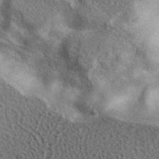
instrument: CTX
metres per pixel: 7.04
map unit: ANa
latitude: 39.8772
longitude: -90.3467
